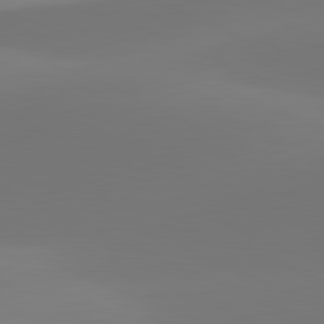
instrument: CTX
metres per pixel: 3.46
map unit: lApd
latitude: 81.5749
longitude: 128.3684
